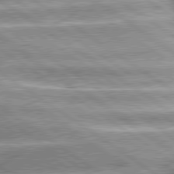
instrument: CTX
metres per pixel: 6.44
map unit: lApd
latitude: 80.1956
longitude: -140.8946
